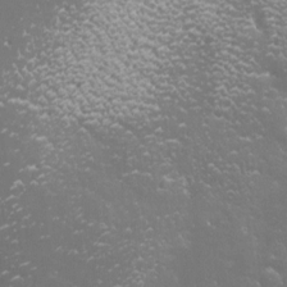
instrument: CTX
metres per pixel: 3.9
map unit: eHh
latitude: -4.4251
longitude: 19.3888
